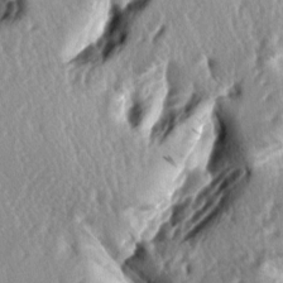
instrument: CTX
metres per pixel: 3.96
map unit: lAa
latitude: -6.7841
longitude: -124.7057
